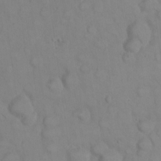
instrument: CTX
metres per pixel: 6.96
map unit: eHh
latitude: 22.6112
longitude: -59.8394
